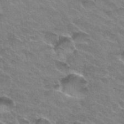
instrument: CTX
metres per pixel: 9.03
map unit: Hto
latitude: 33.5938
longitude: -46.9703
